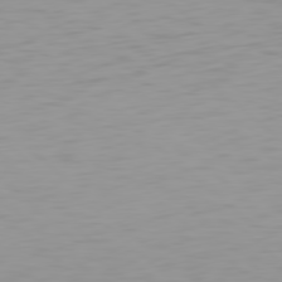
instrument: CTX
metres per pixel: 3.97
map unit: Hpe
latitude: 78.3656
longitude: -168.6491
